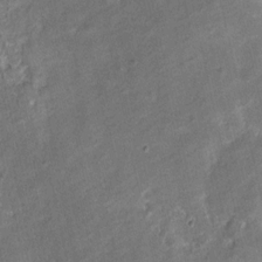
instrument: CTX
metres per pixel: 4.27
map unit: Nhu
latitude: 3.5560
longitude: -16.2900
